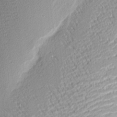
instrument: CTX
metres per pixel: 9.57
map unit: Nhu
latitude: 2.1389
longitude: -76.7246
